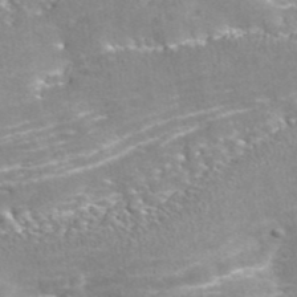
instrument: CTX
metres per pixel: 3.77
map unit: eAb
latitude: 43.1781
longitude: 105.8611
